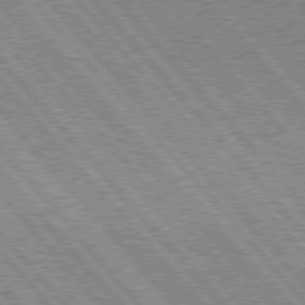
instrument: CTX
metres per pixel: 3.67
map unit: Hpe
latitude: 75.9717
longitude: -126.0633
